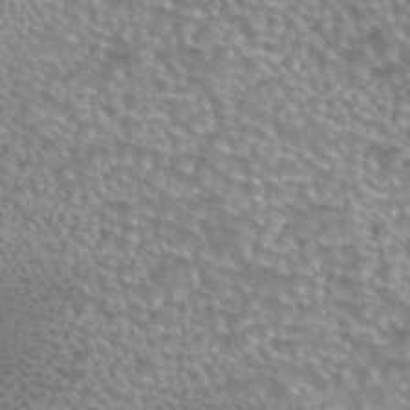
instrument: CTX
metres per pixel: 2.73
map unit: eAb
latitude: 44.2711
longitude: 103.7100
